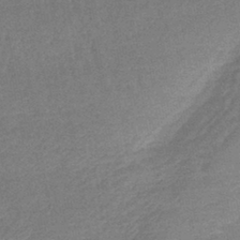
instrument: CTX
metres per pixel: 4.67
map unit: lHb
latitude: -41.8611
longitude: 66.7841
